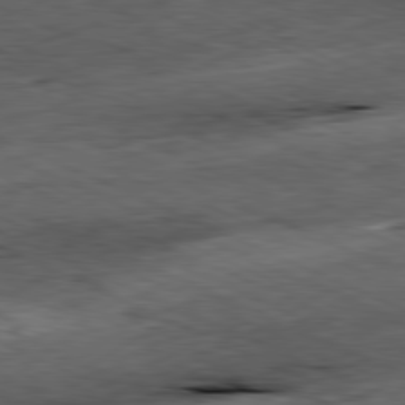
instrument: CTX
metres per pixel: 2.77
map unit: Ap
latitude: -81.1053
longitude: -90.5168
